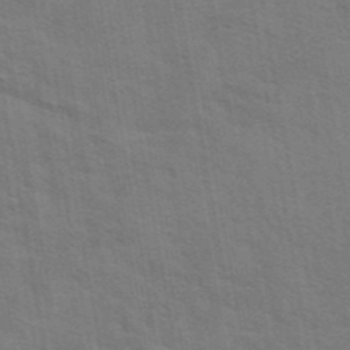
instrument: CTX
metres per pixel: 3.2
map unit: eAb
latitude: 42.4979
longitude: 107.8801
